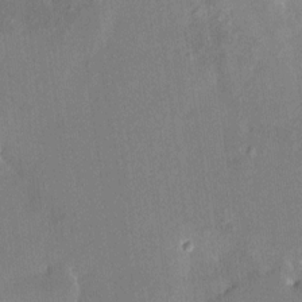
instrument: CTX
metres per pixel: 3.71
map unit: HNhu
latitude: 6.9514
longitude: 2.9730
